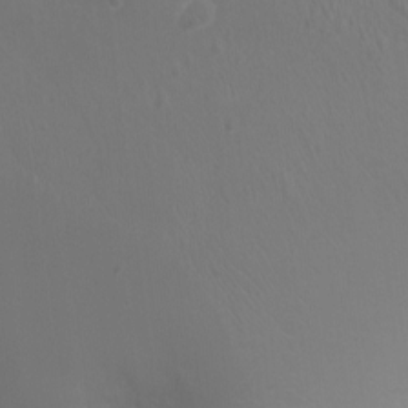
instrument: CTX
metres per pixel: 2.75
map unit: Ht
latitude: -3.1242
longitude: -18.1766
